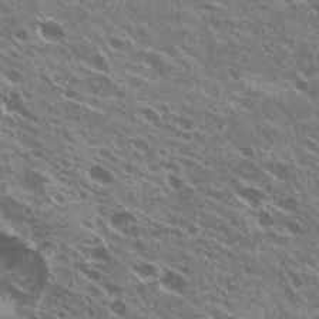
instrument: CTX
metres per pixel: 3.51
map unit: Hto
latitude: 24.7057
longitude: -39.7638
